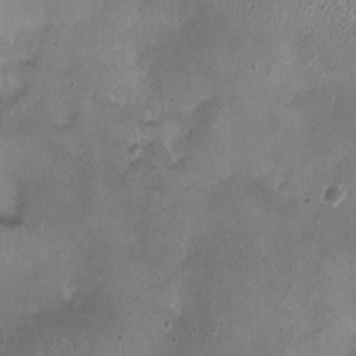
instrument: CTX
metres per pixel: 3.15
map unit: HNhu
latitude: -3.5021
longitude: -2.8569
